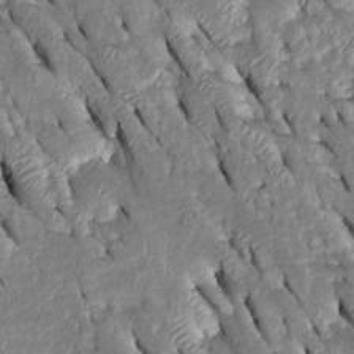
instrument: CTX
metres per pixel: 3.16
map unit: Htu
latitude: -0.4062
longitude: 149.5399
